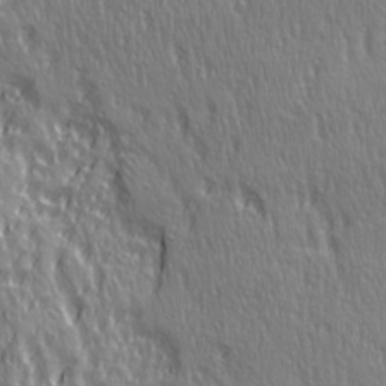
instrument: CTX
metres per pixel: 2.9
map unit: Ave
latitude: 21.9339
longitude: -135.2915
